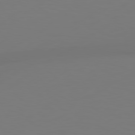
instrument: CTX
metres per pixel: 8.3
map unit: Hpe
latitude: 78.6680
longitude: -128.8002
